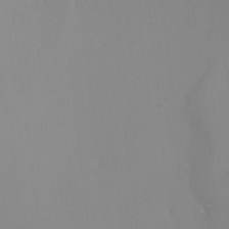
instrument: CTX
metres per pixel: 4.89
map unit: Ht
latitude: -6.6896
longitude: -33.6316
